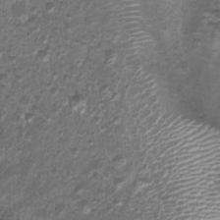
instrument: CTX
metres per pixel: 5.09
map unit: Nhu
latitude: 2.9702
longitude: -15.9906
